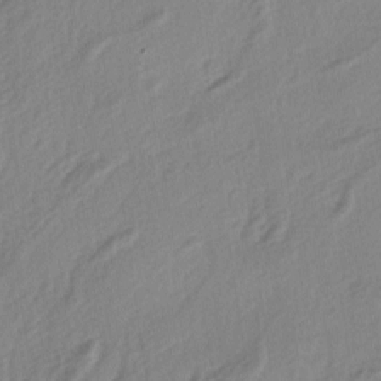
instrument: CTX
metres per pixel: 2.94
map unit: lAa
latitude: -4.8597
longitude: -123.8583
